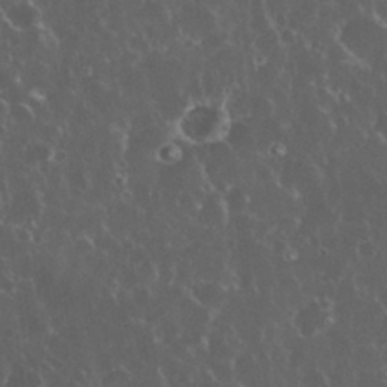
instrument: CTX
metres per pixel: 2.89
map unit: eHh
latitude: 33.7072
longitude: -61.7827
